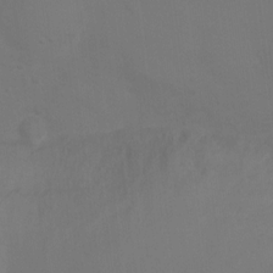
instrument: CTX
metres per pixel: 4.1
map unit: Ht
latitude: 2.0822
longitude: -23.2159
